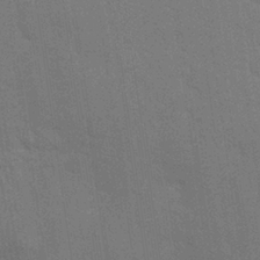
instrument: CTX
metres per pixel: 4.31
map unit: Nhu
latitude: 27.3104
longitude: -64.3845
